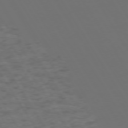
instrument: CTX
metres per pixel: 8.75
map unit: Hpe
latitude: 73.0648
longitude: -128.3089
